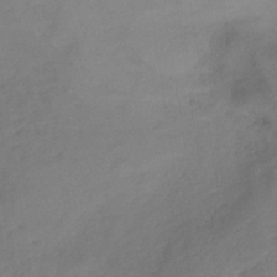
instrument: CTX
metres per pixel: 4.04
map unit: lHb
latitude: -34.7463
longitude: 67.2754
